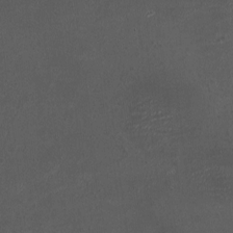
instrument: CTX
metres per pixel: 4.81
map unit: HNhu
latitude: 6.4223
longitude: 6.5007
